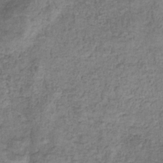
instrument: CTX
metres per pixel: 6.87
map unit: eHb
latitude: -32.9542
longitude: 75.0865
